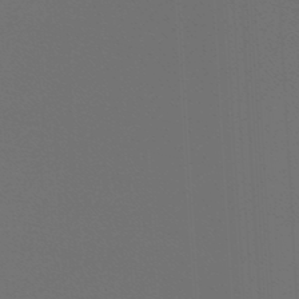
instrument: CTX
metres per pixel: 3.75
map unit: lHb
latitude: -47.4265
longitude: 64.2173
